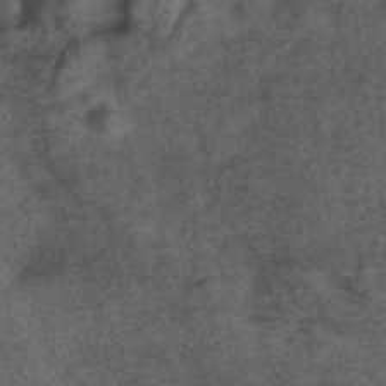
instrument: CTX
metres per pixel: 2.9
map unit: ANa
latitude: 39.7827
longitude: 29.0487
